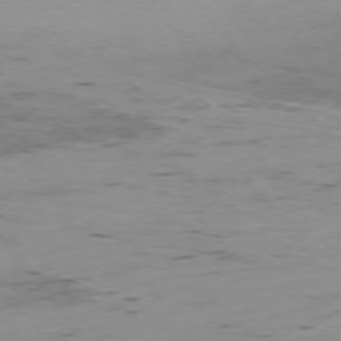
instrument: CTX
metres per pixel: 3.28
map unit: Ap
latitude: -74.9164
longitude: -79.3671
